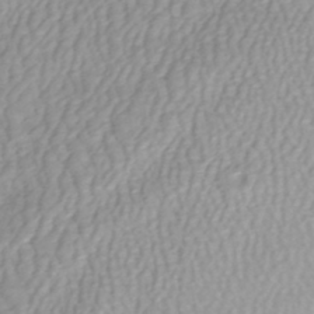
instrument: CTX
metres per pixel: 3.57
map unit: HNhu
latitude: -46.9730
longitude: 102.9920
